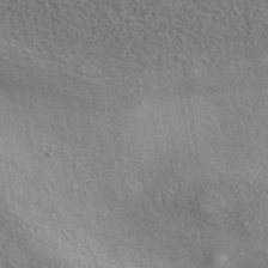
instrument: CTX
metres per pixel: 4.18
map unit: eAb
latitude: 40.6301
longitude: 104.1417
